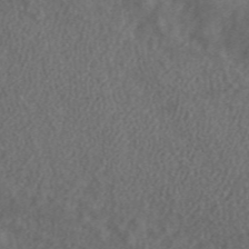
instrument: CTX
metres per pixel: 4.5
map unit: ANa
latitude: 43.8394
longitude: 25.5588
